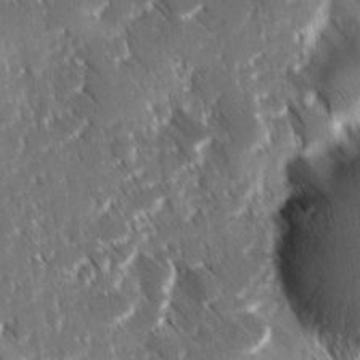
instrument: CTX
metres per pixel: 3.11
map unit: Ave
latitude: 8.9892
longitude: -104.5546
